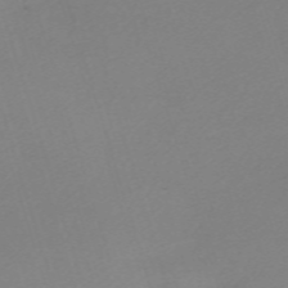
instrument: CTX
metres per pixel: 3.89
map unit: eHh
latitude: -61.6911
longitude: 52.9730
